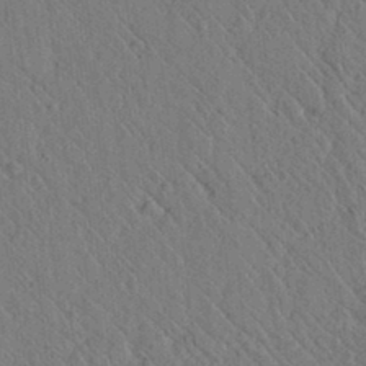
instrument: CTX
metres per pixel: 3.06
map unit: lAvf
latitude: 7.2348
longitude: 160.1417
